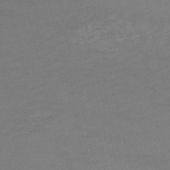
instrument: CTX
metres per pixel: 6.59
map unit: HNb
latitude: -54.8030
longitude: -36.0444
